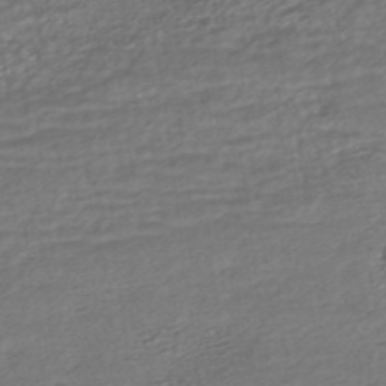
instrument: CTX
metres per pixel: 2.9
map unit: HNhu
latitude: -45.5588
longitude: 105.3887
